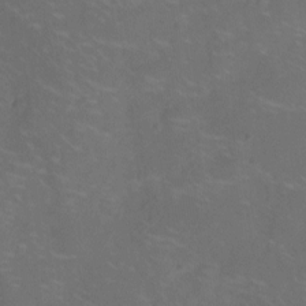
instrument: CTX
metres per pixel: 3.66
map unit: Nhu
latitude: -14.2929
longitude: -24.6490
